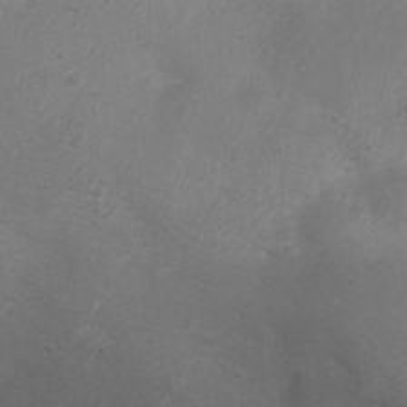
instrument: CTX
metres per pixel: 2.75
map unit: Nhu
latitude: -3.9556
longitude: -74.7057
